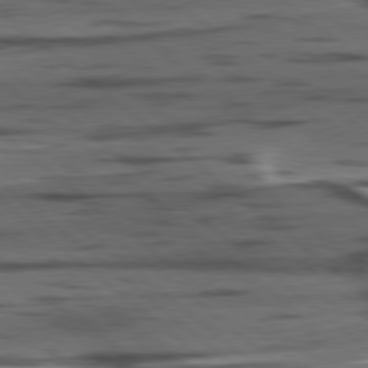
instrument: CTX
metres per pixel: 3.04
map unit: lApd
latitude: 78.8002
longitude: -49.7639
